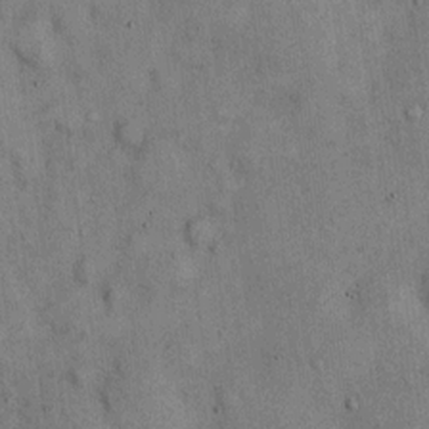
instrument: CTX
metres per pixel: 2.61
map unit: Hto
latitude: 13.4993
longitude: -60.3467
